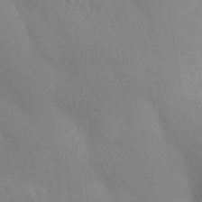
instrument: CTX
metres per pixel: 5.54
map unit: Nhu
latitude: 25.6693
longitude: -56.7435
